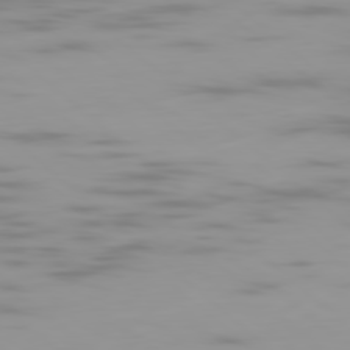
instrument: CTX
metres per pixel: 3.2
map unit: Ap
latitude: -79.6721
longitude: -69.4616
